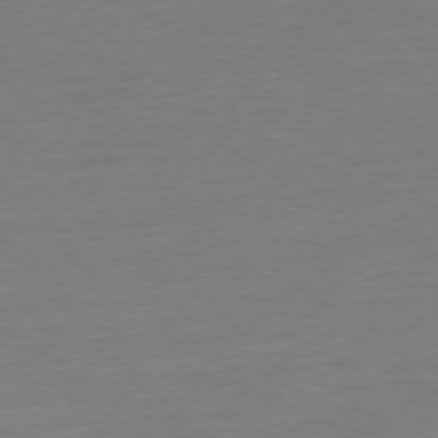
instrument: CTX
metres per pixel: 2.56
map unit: Ap
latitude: -77.1431
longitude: -95.6883
